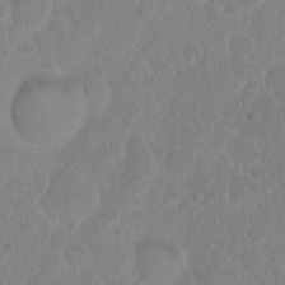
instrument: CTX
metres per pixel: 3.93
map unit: eHh
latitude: 1.2348
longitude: -55.6316
